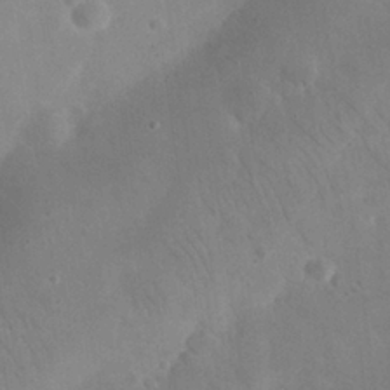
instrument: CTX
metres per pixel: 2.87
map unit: eHh
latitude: 25.9339
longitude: -66.3278
